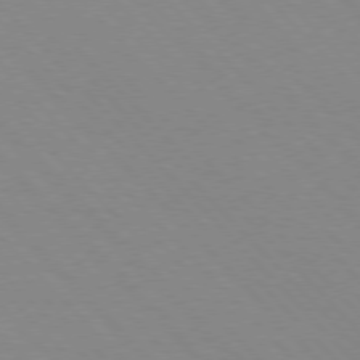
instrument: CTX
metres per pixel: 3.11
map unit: lApd
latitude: 76.0822
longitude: -85.3293
